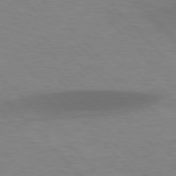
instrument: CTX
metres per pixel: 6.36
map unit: lApd
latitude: 76.9324
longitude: -59.4993
